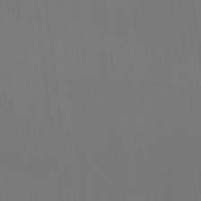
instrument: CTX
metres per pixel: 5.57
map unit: Ht
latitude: -15.3888
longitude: -42.1389
